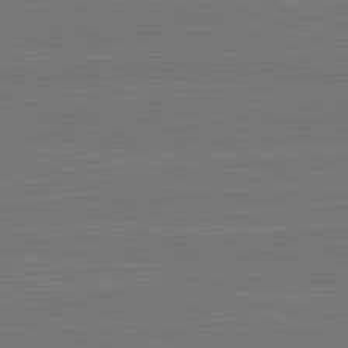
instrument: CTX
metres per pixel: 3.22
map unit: lApd
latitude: 82.7813
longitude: 174.5384
